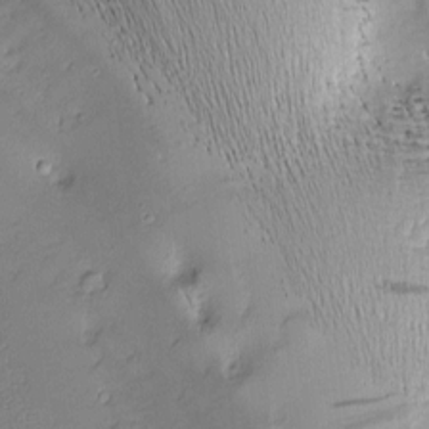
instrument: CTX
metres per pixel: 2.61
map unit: Nhu
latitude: -7.4832
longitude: -152.1200
